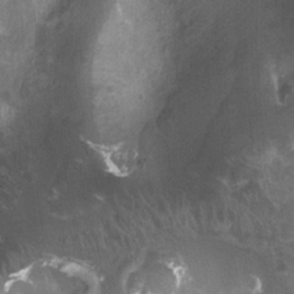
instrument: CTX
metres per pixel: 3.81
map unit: Ht
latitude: 2.6301
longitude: -19.5938
